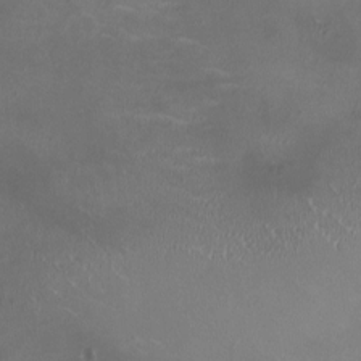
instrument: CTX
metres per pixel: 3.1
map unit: HNhu
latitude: 0.4412
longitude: -2.9136
